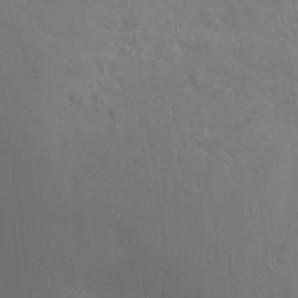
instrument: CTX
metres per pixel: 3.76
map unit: Aa
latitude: 27.2348
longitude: -145.8583
